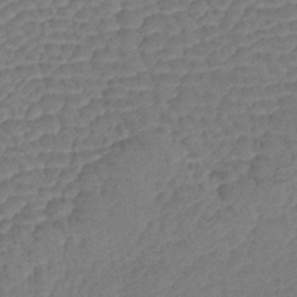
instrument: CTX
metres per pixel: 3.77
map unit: lHb
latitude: -42.9730
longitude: 78.5762
